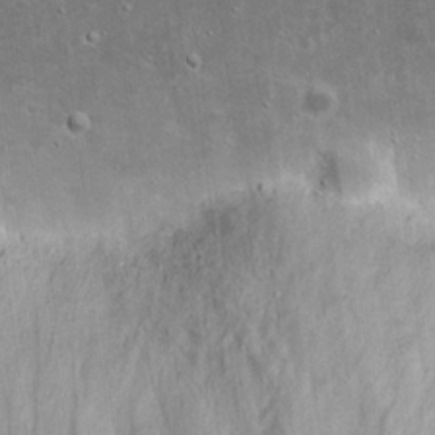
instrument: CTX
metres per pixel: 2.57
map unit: eHh
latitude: 19.3481
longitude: -72.7058
